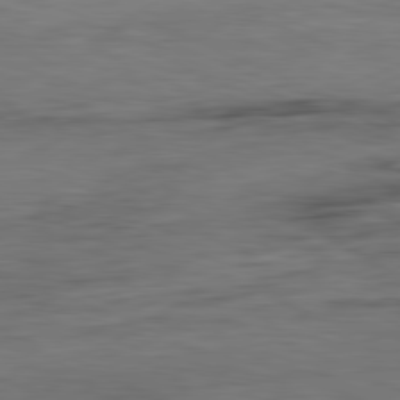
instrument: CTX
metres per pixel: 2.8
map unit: Ap
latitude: -81.4266
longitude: -81.2537
